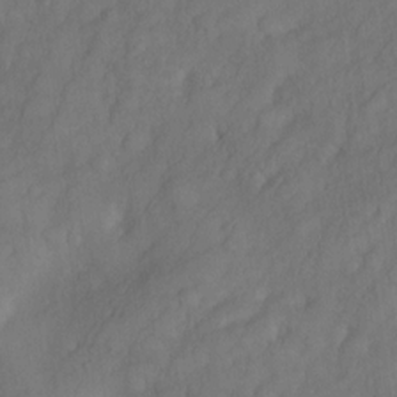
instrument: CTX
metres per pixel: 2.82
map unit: Nve
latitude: -26.5573
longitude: -148.4034
